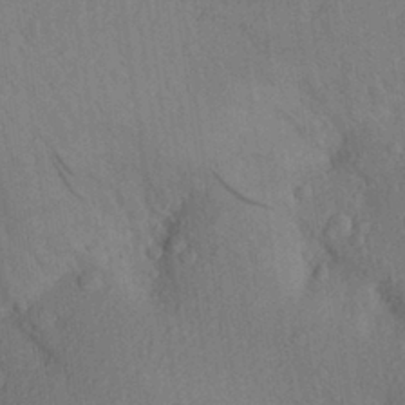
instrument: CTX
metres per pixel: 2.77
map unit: Aa
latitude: 28.0444
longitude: -145.4237
